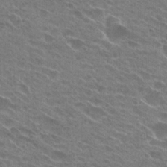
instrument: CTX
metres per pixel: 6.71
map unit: Hto
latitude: 24.8002
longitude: -43.7072
